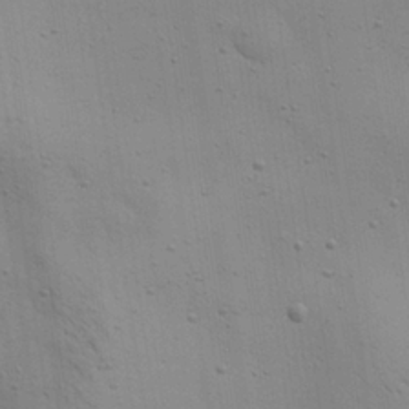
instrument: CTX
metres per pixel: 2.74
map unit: Aa
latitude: 22.4979
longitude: -142.1389
